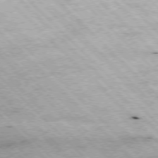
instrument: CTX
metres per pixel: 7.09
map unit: Hpe
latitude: -77.3699
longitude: 13.5966
